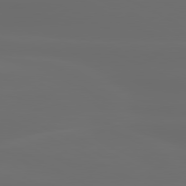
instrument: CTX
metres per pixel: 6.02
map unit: lApd
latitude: 80.5735
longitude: -136.3279
